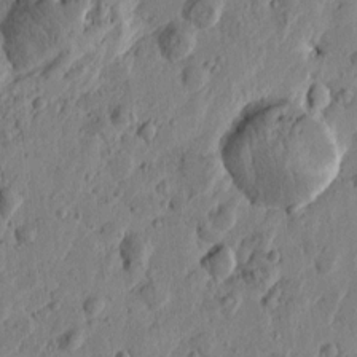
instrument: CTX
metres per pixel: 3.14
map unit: Htu
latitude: -0.8975
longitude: -177.8205
